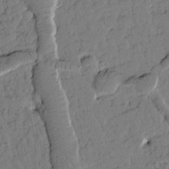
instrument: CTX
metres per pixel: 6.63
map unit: Htu
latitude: 1.3481
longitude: 176.8786
